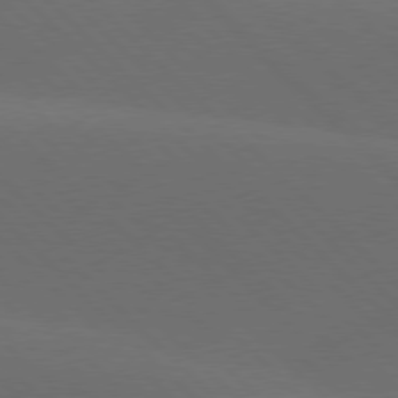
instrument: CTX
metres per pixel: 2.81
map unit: lApd
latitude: 77.7449
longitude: -53.0648
